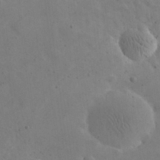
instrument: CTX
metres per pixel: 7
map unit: eHh
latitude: 25.0269
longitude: -67.3292
